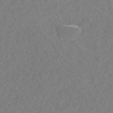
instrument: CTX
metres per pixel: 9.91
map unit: HNhu
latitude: -46.8030
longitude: 30.5762
